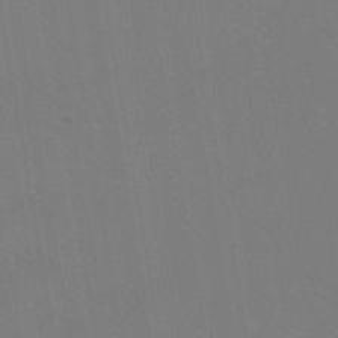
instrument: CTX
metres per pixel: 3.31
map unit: eHh
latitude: -43.1431
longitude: -32.0444
